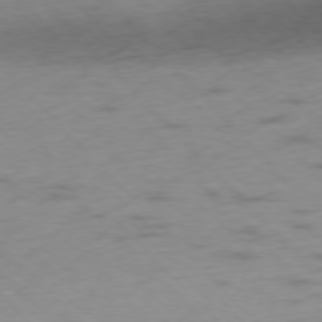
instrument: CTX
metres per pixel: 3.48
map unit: Ap
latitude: -76.6330
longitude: -65.3671
